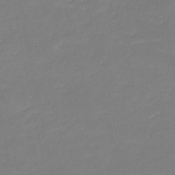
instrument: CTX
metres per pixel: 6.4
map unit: HNb
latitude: -49.7478
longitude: -44.1389
